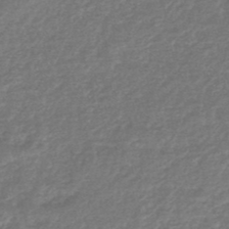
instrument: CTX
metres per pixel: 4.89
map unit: HNhu
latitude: -48.4251
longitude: 96.8030
